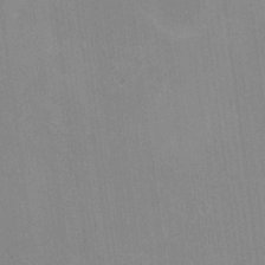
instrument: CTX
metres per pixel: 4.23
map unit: HNhu
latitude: 6.3089
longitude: -2.1200
